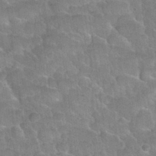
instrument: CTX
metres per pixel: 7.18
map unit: Nhu
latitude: 31.8206
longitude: -51.6693
